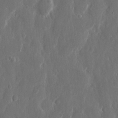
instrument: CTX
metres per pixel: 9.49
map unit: eHh
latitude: 11.8961
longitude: -71.2915
